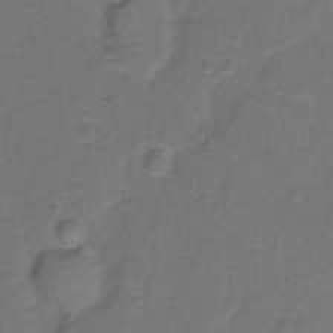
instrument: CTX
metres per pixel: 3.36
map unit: Hto
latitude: -11.2943
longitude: -38.8569
